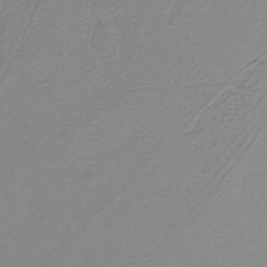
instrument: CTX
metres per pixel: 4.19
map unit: eAb
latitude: -39.0676
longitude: 51.2187
